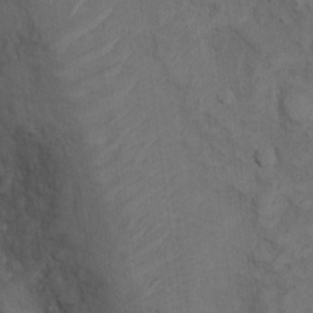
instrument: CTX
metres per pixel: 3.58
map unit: Nhu
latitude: 9.1781
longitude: -24.9135
